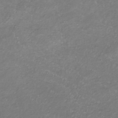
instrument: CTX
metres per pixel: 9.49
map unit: lHb
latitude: -37.5588
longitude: 72.8786
